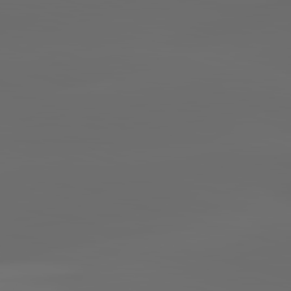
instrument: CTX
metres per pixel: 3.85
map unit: lApd
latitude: 83.0269
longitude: -137.9150
